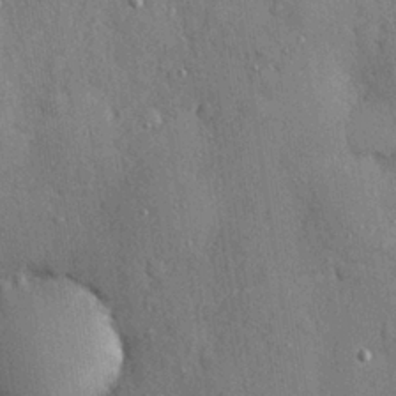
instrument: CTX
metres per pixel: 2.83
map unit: Hve
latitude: 27.4615
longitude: -90.2900
